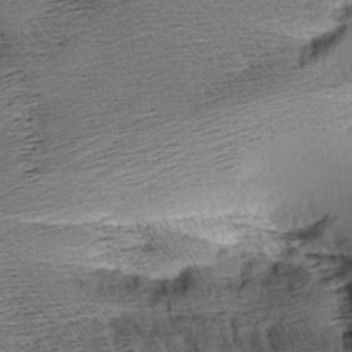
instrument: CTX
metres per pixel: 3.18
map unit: Aa
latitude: 7.9339
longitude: -140.9702
